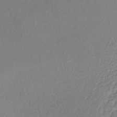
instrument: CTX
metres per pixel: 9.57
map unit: lHb
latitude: -37.8800
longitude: 69.1620
